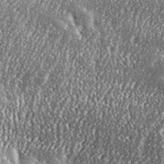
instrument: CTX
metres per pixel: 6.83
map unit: eHh
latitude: 35.1214
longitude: -132.1011
